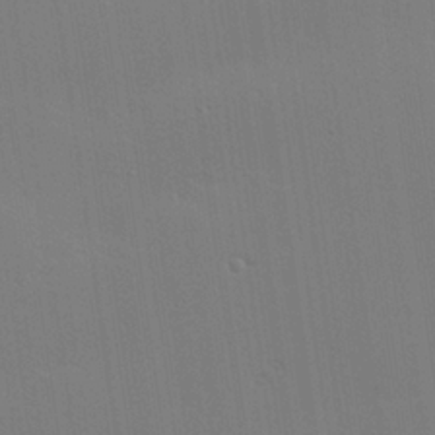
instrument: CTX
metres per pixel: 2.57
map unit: Hve
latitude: 26.8758
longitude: -91.6883
